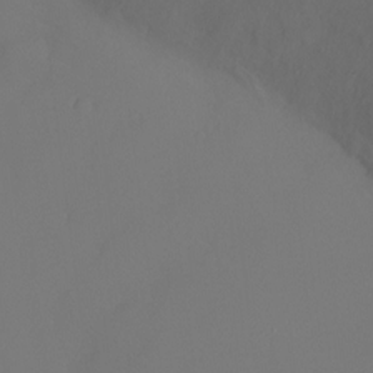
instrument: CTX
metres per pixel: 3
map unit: Ht
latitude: -6.8597
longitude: -26.6491
